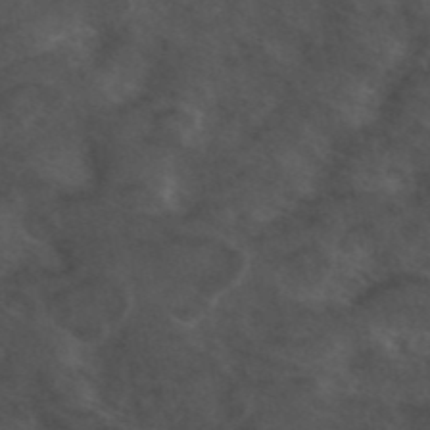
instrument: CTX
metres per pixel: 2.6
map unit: ANa
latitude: 44.1766
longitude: 24.7652
